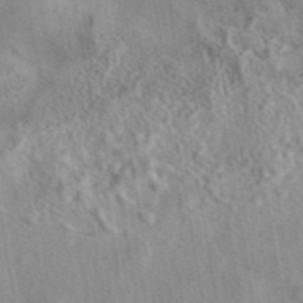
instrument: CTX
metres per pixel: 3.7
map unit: eAb
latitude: 42.1767
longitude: 109.5210
